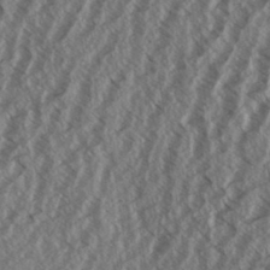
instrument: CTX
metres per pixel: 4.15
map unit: eHh
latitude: 33.8016
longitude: -140.2900
